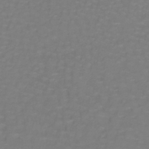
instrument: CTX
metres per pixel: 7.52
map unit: lHb
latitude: -42.1227
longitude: 56.8597
